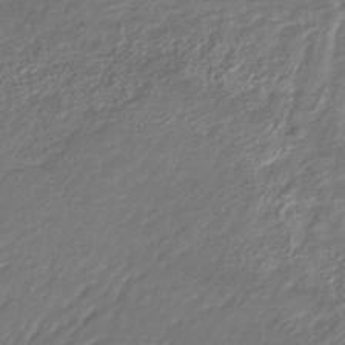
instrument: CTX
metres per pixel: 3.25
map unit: lHb
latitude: -41.7100
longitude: 75.9178
